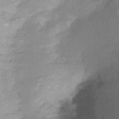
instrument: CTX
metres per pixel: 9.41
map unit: Ht
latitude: -16.1228
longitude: -49.8016
